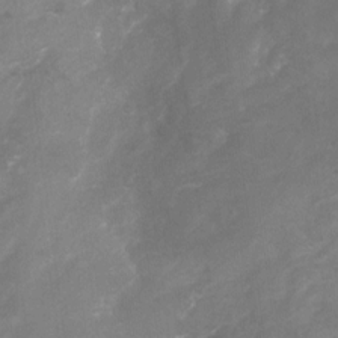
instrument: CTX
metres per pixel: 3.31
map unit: Nhu
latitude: -23.1998
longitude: -56.7246
